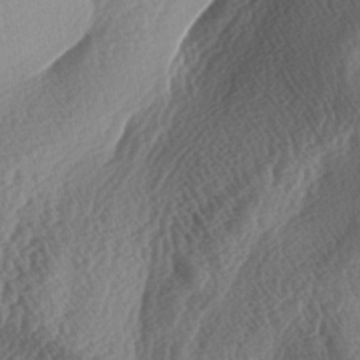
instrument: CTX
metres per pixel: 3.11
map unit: lAa
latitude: -3.4076
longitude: -128.2144
